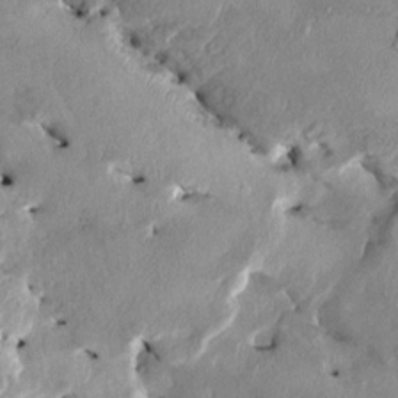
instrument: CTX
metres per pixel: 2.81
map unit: HNhu
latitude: 3.2159
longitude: -4.8758
